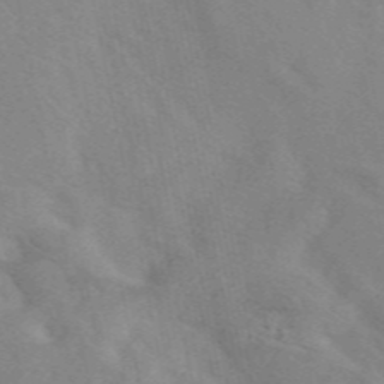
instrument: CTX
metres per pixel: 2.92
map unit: eAb
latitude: 47.9717
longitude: 119.7100
